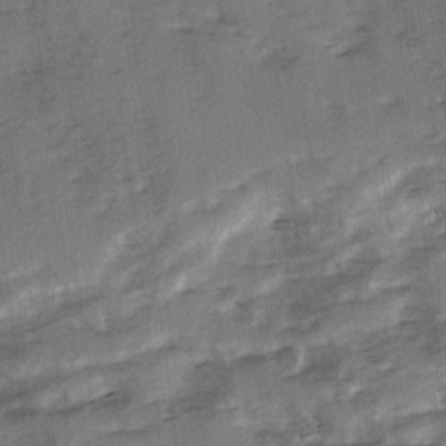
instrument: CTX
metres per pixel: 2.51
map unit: Ave
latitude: 1.3292
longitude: -110.3279
